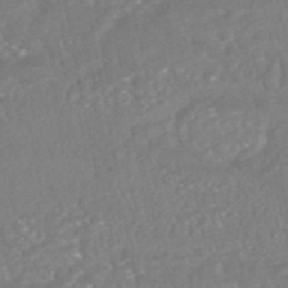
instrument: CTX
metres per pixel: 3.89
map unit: HNhu
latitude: -46.9164
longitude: 97.0109
